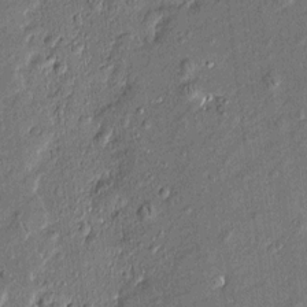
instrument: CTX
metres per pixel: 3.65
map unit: Htu
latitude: -7.4076
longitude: 176.8030
